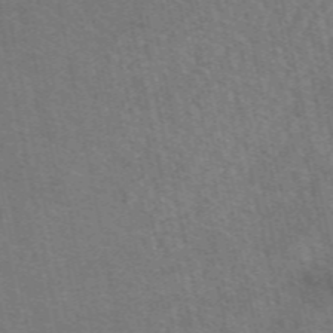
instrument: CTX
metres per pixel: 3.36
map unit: eAb
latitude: 51.1592
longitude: 111.7855
